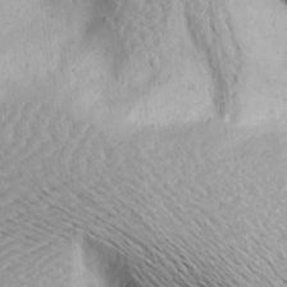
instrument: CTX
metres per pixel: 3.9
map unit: Aa
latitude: 21.2159
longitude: -142.8380
